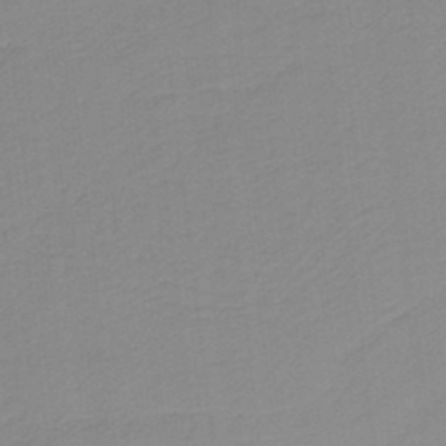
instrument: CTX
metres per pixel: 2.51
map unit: HNb
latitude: -36.5762
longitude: 56.0661
